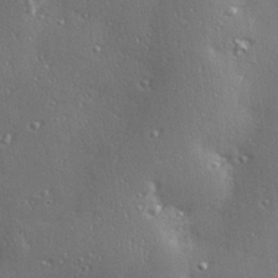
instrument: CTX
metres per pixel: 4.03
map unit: Hve
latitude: 27.8772
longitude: -92.1200
